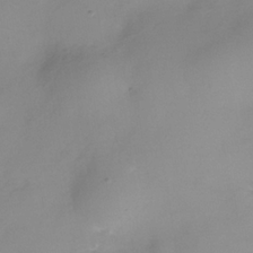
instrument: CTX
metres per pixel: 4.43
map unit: Nhe
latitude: -37.1809
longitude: -112.4790
